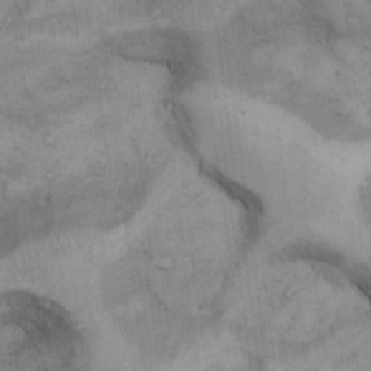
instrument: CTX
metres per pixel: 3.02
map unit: Hto
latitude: 13.2348
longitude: -56.0444
